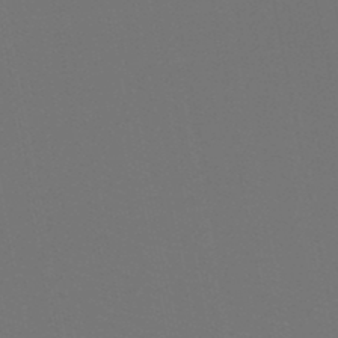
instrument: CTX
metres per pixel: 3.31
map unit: HNb
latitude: -47.5777
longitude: -42.8569
